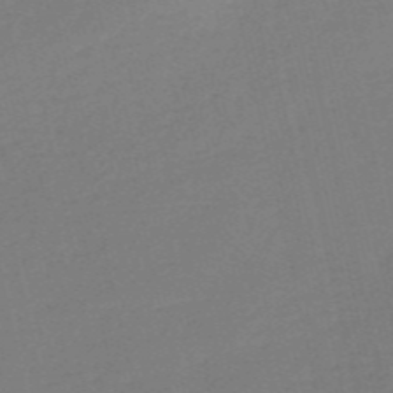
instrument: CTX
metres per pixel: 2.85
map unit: HNb
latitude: -54.7841
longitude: -43.3860
